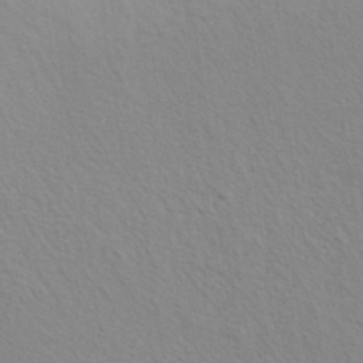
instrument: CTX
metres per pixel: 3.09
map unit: ANa
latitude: 37.4805
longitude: 18.9353
